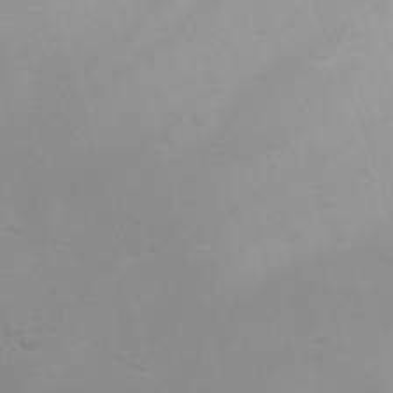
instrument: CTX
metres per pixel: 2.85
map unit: Nhu
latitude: 22.2522
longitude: -73.2726
